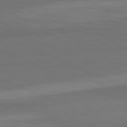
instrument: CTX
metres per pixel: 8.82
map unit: lApd
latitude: 82.4034
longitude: 156.5196
